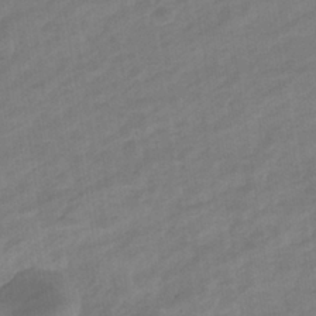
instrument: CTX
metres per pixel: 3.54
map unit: eHb
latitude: -36.5007
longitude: 78.1983
